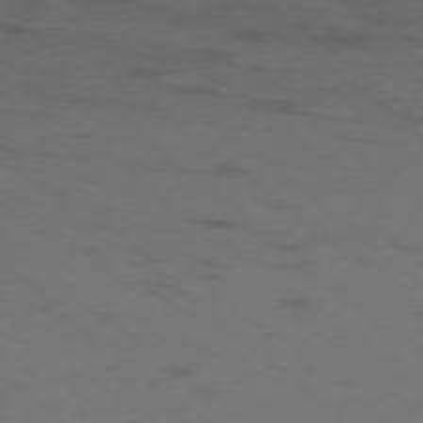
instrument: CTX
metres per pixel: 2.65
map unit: Ap
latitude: -76.6141
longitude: -67.7827
